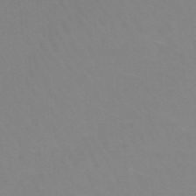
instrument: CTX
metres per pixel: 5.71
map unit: HNb
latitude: -48.5196
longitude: -45.7072
